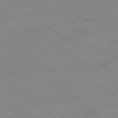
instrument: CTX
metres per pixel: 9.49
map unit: Hpe
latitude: -78.7841
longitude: -21.8206
